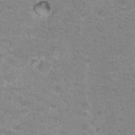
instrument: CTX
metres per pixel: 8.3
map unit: Nhu
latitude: 18.5545
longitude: -31.4427
